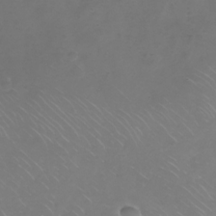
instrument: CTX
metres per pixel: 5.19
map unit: Nhe
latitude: -32.9731
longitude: -88.2523
